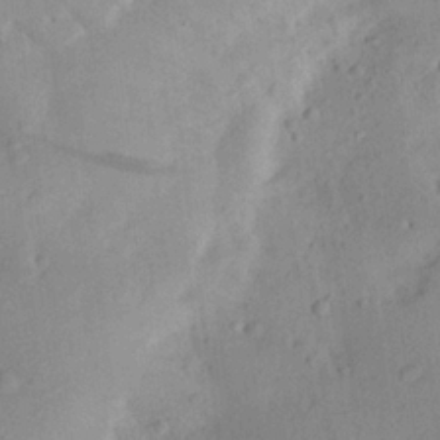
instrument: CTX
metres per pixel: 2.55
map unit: Aa
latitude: 21.8773
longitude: -146.9703
